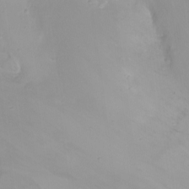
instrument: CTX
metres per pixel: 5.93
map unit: Nhu
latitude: -13.4077
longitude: -62.0633
